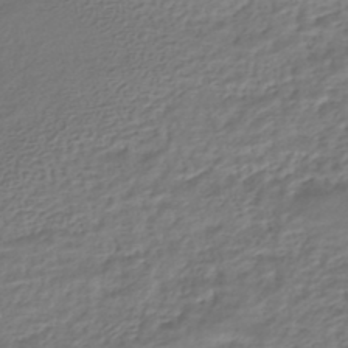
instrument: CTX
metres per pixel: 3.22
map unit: HNhu
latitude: -45.1998
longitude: 102.9353
